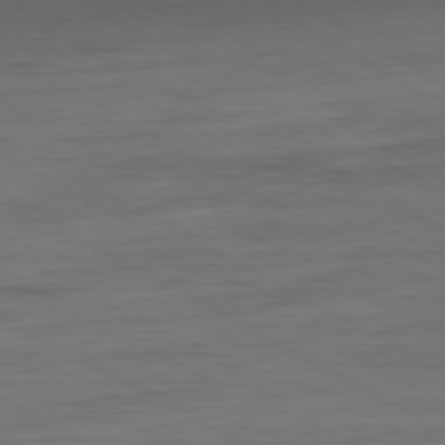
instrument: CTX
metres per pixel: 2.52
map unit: Ap
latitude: -81.6344
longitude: -78.7435
